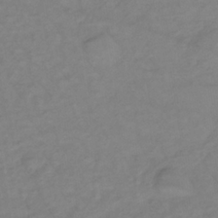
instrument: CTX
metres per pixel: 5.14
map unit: lHb
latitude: -34.8786
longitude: 72.2739
